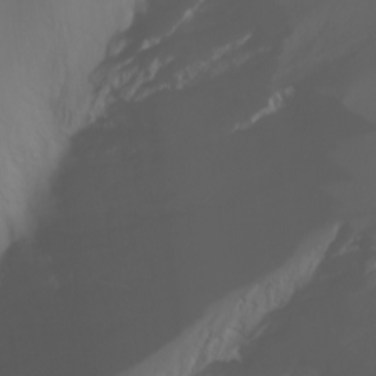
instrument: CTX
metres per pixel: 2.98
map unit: Nhu
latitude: -8.2172
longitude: -82.4601
